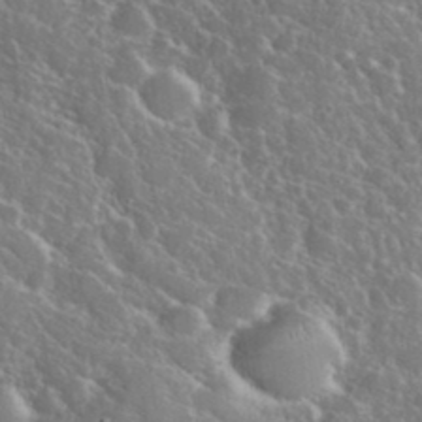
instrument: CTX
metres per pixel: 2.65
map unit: eHh
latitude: 37.5560
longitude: -60.8002
